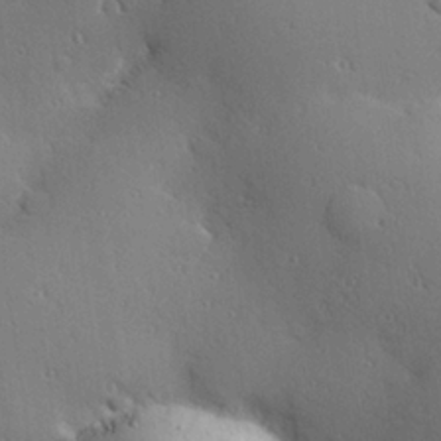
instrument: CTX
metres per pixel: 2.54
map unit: Hve
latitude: 25.2537
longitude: -91.6127
